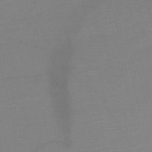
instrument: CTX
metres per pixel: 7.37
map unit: HNb
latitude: -51.3510
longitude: -46.0255
